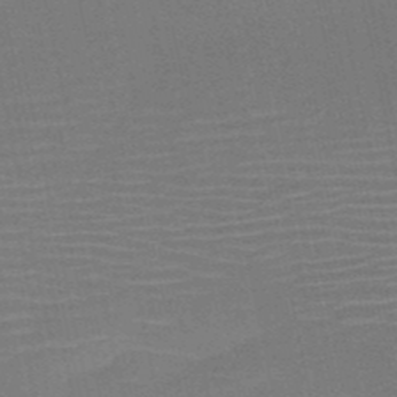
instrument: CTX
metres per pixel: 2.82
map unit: HNb
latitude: -51.2754
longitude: -47.5183
